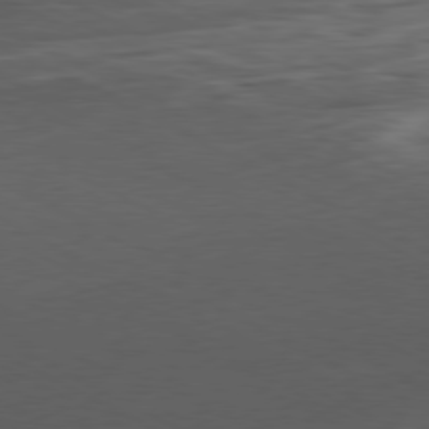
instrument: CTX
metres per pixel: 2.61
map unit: Ap
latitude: -80.1984
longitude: -82.7246
